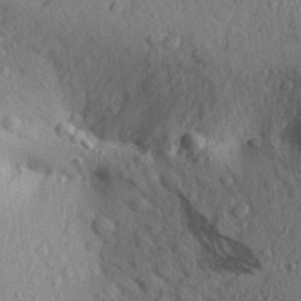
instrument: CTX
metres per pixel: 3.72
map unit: Aa
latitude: 30.4601
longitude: -146.8569
